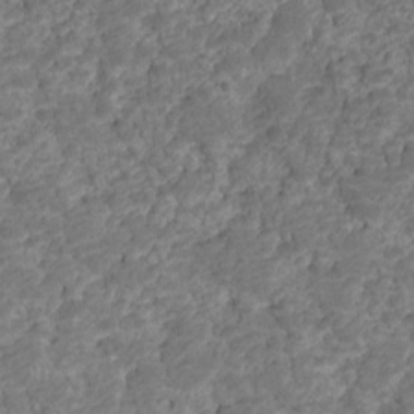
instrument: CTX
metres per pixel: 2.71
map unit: HNhu
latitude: -21.4643
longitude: 85.0297
